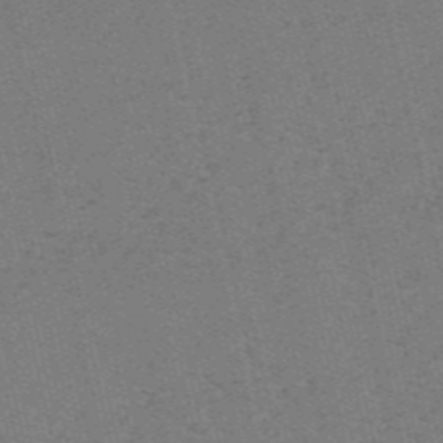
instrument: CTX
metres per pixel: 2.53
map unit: HNb
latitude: -55.7289
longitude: -42.1011
